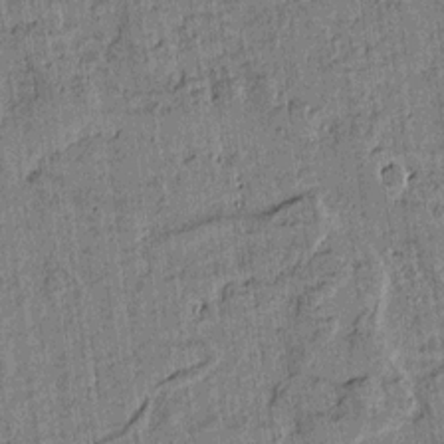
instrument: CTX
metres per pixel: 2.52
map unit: lAvf
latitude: 14.8758
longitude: -125.2725
